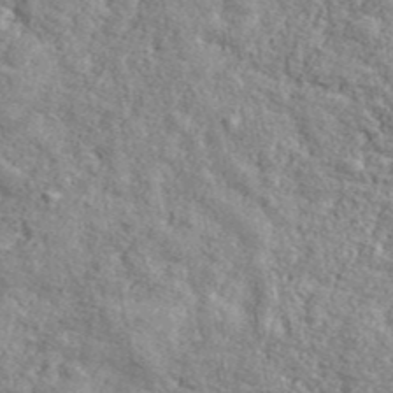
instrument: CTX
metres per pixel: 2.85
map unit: ANa
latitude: 44.4790
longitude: -85.4804
